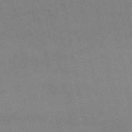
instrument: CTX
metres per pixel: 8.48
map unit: lHb
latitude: -48.1795
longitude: 75.8990
